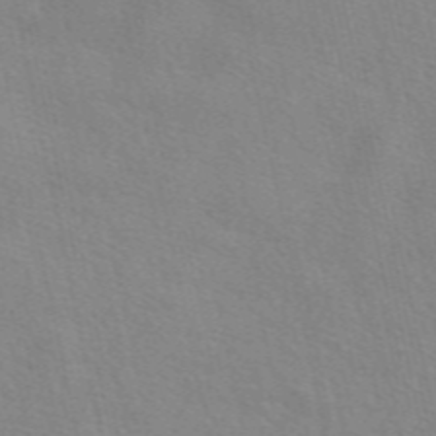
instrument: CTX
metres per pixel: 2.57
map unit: eAb
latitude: 50.0822
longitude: 120.3873
